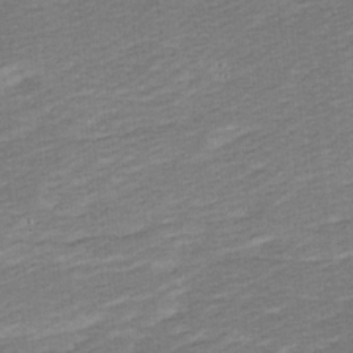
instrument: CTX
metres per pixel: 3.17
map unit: Ave
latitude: 16.6113
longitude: -137.1592
